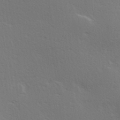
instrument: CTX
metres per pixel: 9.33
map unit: Hve
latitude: 19.3481
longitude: 149.5022
